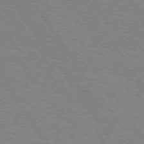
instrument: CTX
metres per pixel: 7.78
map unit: Hpe
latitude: 74.1956
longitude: -137.2159
